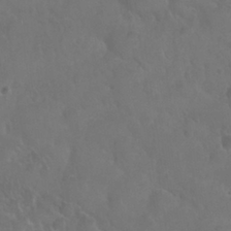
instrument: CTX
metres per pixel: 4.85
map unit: Nhu
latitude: 28.9136
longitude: -55.7261
